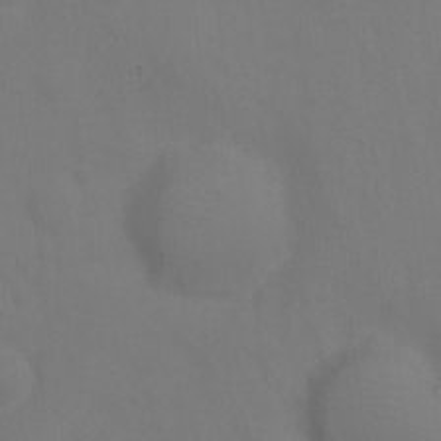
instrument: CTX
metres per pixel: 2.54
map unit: Hto
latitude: 0.0255
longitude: -34.0822
